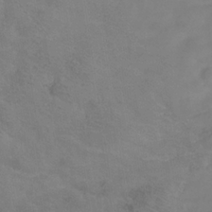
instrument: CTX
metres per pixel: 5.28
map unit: Hve
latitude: -34.1984
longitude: 91.4077
